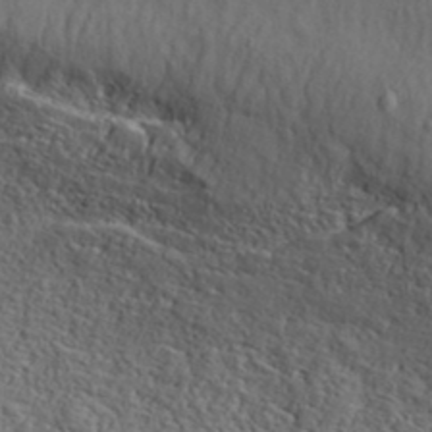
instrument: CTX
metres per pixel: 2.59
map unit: ANa
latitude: 37.3860
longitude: 24.7085
